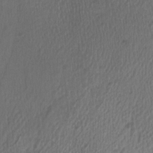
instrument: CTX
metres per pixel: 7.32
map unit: HNhu
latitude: -2.9541
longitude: -3.1970
